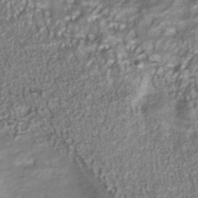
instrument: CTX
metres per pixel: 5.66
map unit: Nhu
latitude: -40.8597
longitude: -85.7450
